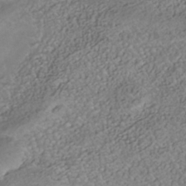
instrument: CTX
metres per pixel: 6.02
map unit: Nhe
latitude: -41.2943
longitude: -100.4790
